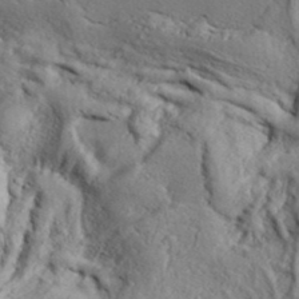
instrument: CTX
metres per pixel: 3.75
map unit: Aa
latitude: 33.0081
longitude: -136.6491
